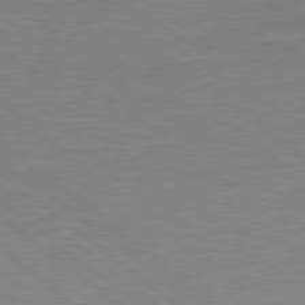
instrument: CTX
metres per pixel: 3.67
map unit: Hpe
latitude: 79.1403
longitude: -125.6127
